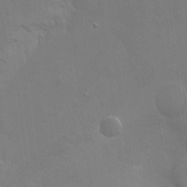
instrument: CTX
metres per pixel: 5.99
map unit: Nhu
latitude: -9.2943
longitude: -43.0647
